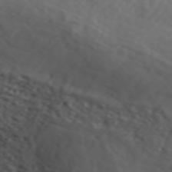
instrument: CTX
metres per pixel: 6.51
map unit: ANa
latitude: 44.5923
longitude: 21.8800
